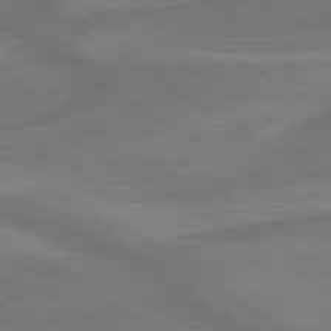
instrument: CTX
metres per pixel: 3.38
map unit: lApd
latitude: 79.8017
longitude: -172.3467
